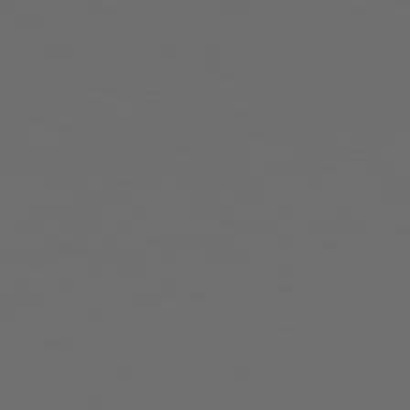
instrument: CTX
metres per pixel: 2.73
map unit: Hpe
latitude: 78.7247
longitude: 176.1984
